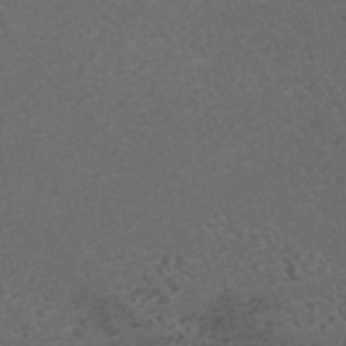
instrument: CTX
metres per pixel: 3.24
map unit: ANa
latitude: 35.9528
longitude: 14.1606
